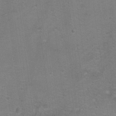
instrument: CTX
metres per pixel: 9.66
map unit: Hto
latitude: 17.4237
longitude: -38.9136
